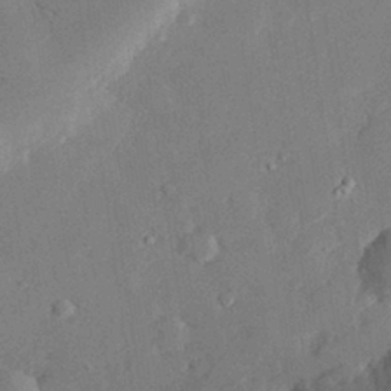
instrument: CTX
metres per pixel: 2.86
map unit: eHh
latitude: 27.6694
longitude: -80.7624
